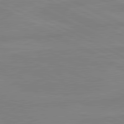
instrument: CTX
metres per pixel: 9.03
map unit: lApd
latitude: 81.2537
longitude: -176.7435
